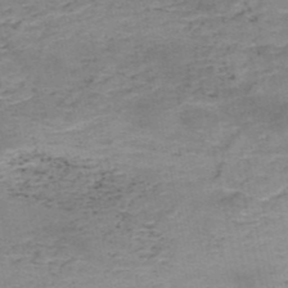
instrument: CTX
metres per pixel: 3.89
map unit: HNb
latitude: -50.7085
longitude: -52.0255
